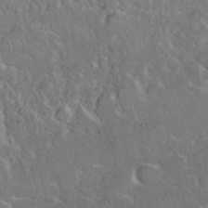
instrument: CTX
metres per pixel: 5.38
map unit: eHh
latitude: 37.1592
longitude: -61.3481
